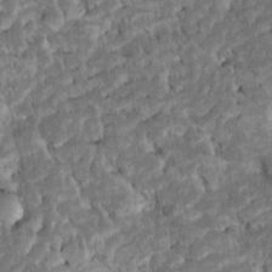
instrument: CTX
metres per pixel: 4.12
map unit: Htu
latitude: -7.4265
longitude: 145.5777
